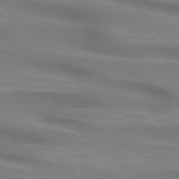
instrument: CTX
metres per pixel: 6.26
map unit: lApd
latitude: 74.8380
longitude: -61.0458
